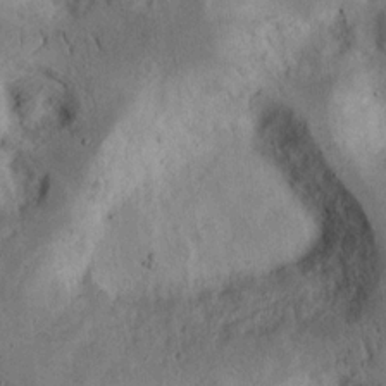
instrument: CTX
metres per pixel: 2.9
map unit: Ht
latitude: 14.1956
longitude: -74.2334
